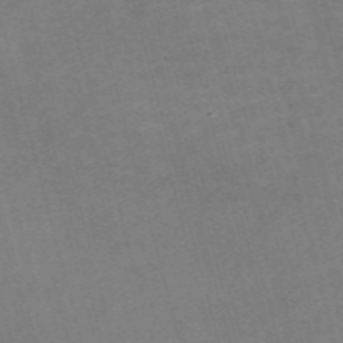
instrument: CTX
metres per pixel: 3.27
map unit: Nve
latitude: -59.3131
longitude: 65.0109
